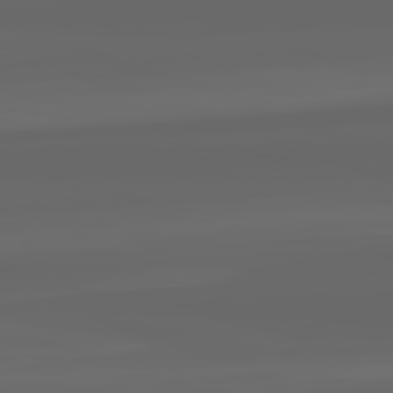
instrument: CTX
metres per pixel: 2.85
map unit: lApd
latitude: 82.3845
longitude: -169.4049
